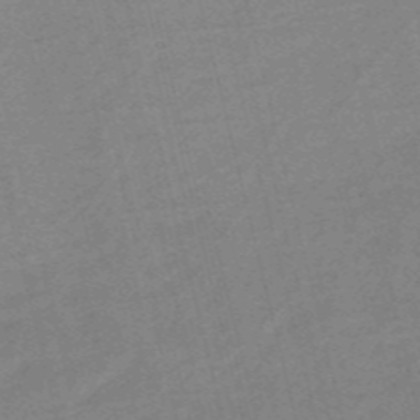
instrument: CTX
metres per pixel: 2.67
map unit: HNb
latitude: -54.2929
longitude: -46.4223
